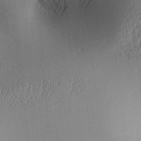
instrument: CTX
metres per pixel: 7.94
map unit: lAa
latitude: 1.8961
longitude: -115.9906
